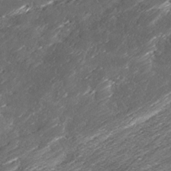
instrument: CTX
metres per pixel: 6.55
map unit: Ave
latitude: 15.9339
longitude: -136.5546
